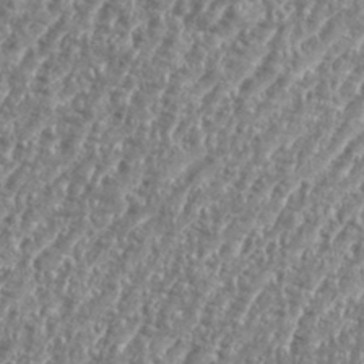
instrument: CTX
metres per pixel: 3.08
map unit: eHh
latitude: 35.3670
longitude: -134.8002
